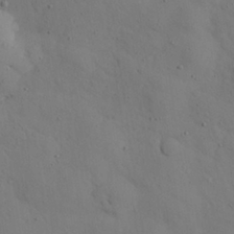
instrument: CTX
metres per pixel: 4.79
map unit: Nhu
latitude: 27.6505
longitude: -72.6491
